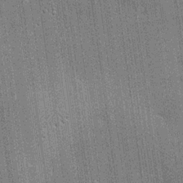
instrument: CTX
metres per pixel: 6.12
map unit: lHvf
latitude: 19.8772
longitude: 142.4440
